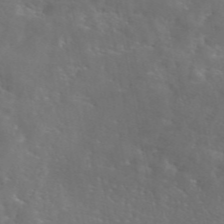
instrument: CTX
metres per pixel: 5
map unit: eAb
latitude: 45.5938
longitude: 125.4643
